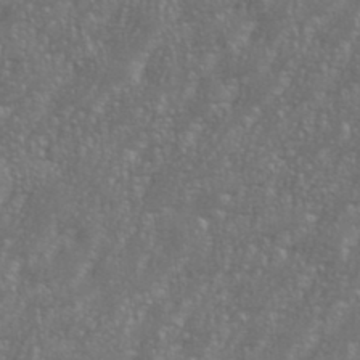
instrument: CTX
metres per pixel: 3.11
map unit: eHh
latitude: 35.8205
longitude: -132.6868
